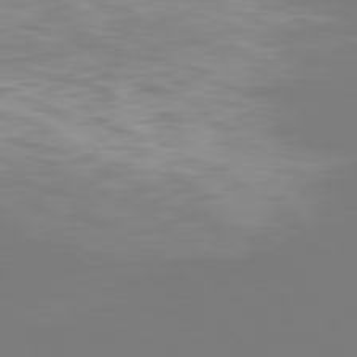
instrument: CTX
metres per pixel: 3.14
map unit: Hpe
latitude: 77.0647
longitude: -162.4979
